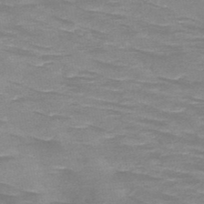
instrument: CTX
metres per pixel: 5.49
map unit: HNb
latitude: -48.2173
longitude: -49.0836
